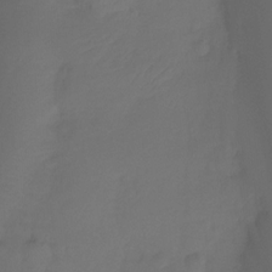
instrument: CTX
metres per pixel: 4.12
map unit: Ht
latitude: -15.6533
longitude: -49.1214
